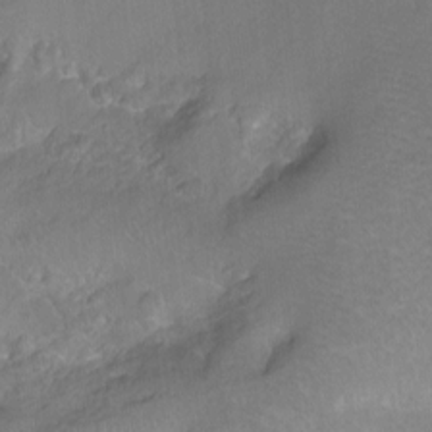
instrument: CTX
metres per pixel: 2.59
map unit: Ht
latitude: -6.7463
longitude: -36.5735
